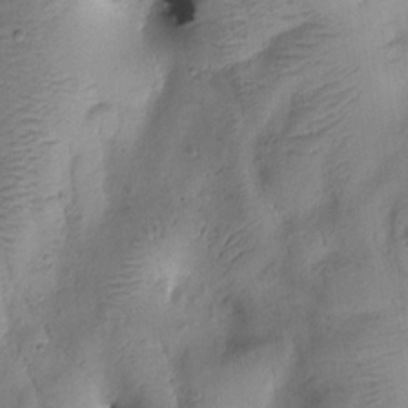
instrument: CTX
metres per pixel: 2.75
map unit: Htu
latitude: 0.3467
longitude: 174.7841
